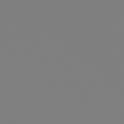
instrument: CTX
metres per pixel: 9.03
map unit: Hpe
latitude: 78.2145
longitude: -161.9150
